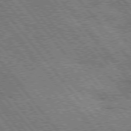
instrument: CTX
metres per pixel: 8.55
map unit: Hpe
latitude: 76.2144
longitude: -149.6127
